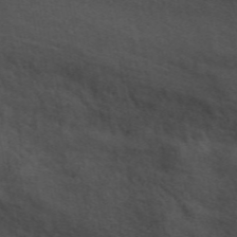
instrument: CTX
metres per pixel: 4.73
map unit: ANa
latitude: 49.8961
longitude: -75.0270
